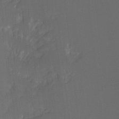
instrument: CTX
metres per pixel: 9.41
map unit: Hto
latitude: -7.6344
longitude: -50.4601
